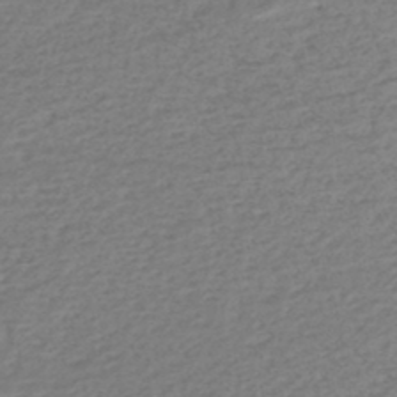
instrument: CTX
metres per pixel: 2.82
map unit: lHb
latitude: -45.4832
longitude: 61.6911
